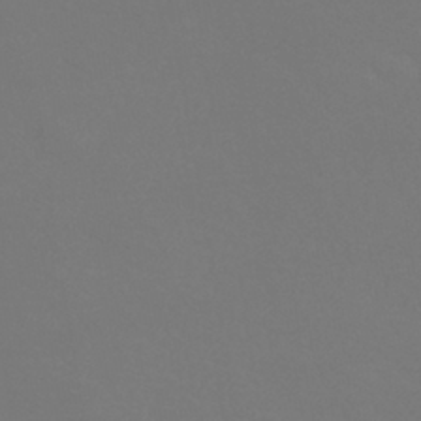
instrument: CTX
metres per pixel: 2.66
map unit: HNhu
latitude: -42.6707
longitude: 93.7667
